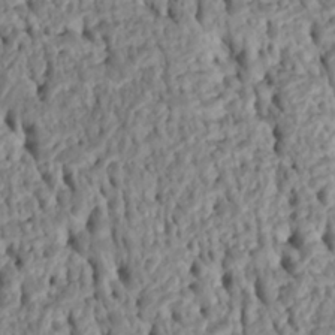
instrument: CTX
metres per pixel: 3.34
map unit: Htu
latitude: -5.1809
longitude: 152.8974
